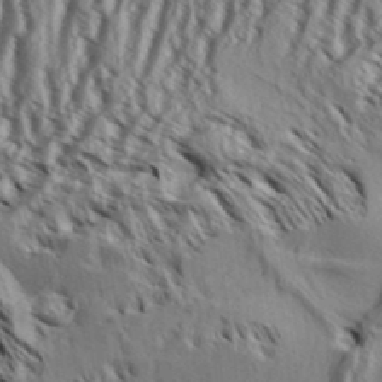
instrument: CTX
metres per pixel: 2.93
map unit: Aa
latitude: 32.9892
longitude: -136.8758
